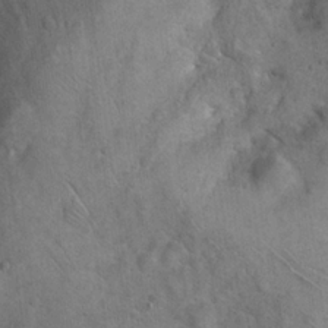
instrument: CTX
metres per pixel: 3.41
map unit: eHh
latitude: 21.4805
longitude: -60.7435
